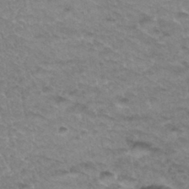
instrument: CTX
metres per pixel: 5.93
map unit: Hto
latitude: 34.4601
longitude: -47.9528
